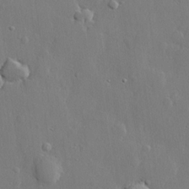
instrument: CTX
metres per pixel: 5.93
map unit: lHvf
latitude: 22.2711
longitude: 145.0487
